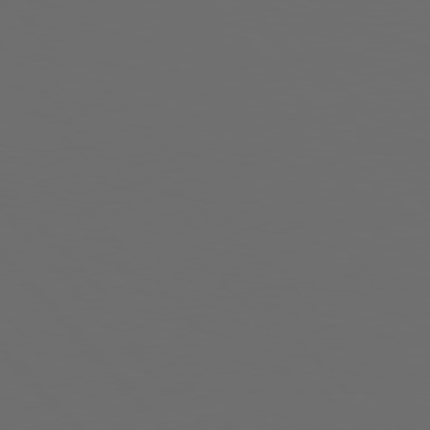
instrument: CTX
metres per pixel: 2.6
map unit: Hpe
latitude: 76.8947
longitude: -166.1955
